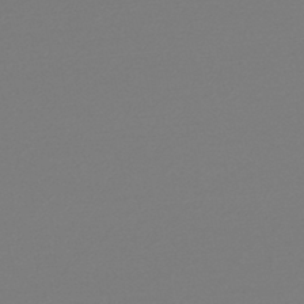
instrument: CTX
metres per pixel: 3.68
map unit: lHb
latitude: -45.8611
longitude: 70.7274
